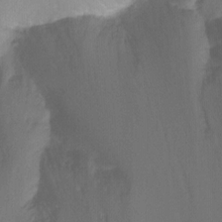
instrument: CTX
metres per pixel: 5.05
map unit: Ht
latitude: -8.5574
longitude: -37.4049
